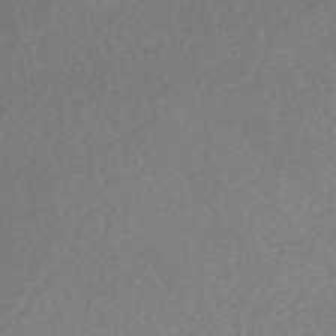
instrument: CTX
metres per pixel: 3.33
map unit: HNhu
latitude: -44.7085
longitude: 92.9164
